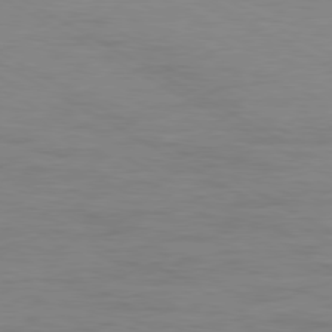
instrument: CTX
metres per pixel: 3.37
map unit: Ap
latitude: -80.5763
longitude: -51.9717
